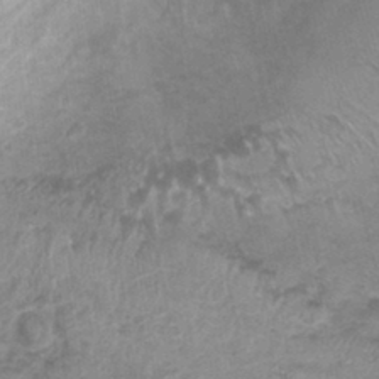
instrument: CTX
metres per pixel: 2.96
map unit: Nhu
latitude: 1.0647
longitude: -17.9339
